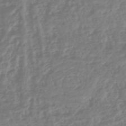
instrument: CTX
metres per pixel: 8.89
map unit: HNhu
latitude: -45.5021
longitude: 98.8597
